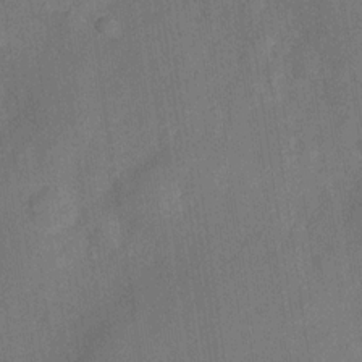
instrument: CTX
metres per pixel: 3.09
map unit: Hve
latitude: -28.4818
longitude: 93.0108
